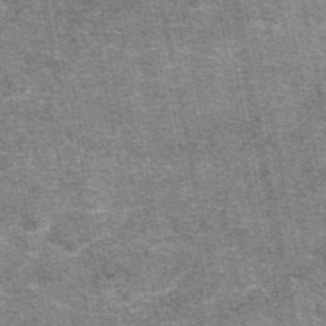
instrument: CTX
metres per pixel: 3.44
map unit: eAb
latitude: 48.1200
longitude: 105.2187
